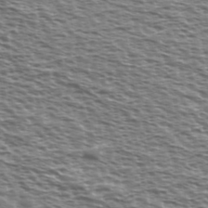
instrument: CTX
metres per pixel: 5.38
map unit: Ave
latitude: 37.7450
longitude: -112.6679
